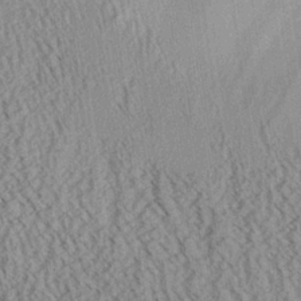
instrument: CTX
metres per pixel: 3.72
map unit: Aa
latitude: 25.7638
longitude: -134.5545
